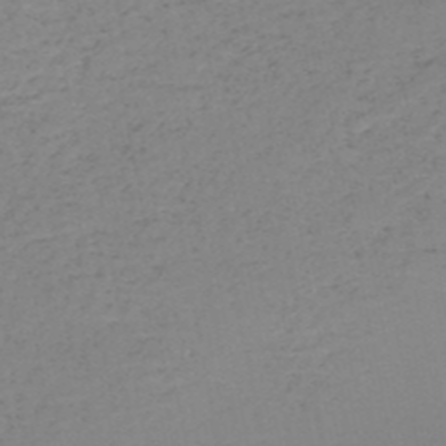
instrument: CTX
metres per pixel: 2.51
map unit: HNb
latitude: -51.1242
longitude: -51.8961
